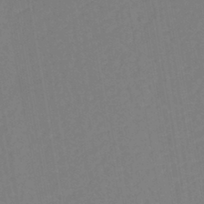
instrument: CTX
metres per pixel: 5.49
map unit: eHh
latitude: -42.8408
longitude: -31.8773
